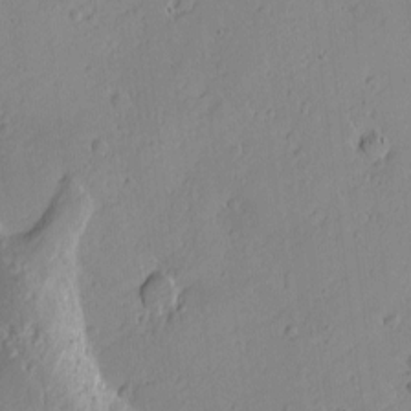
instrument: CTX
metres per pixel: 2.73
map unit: Nhu
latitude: -5.1053
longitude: -151.9717
